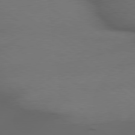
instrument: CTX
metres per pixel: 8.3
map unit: lApd
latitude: 79.1403
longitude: -167.7260
